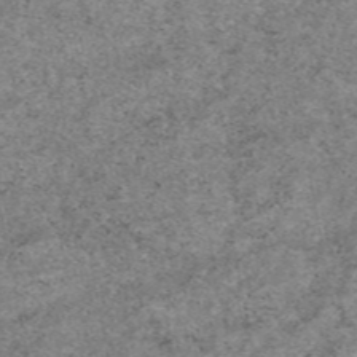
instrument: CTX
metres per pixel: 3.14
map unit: eAb
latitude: 47.1404
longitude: 118.8030
